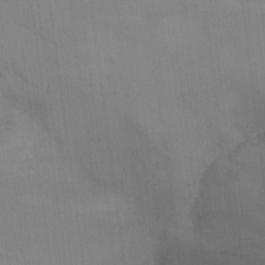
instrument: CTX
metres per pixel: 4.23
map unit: Nhu
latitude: -8.0472
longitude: -67.6882
